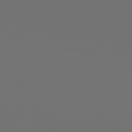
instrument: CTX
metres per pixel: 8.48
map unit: Hpe
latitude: 76.9136
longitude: -135.4804
